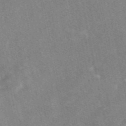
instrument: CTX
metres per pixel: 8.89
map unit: eAb
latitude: 49.1781
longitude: 120.9163
